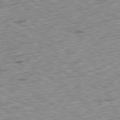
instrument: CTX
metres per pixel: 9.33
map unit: Ap
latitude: -80.5763
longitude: -70.4979
